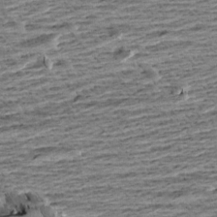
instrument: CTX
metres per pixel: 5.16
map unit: Aa
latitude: 8.4790
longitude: -139.2537
